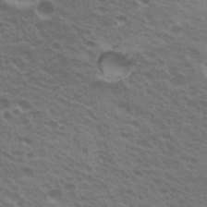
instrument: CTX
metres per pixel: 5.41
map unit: Nhu
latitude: 20.4790
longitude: -31.0270
